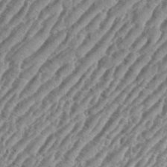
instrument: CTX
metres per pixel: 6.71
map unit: eHh
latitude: 36.3656
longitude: -134.8758
